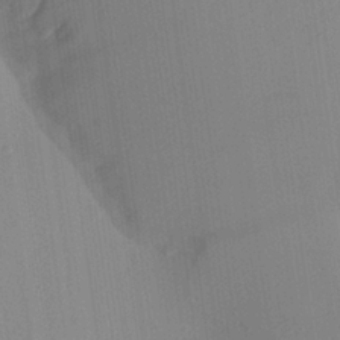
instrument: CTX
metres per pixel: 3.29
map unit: Aa
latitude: 25.2914
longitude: -137.3671
